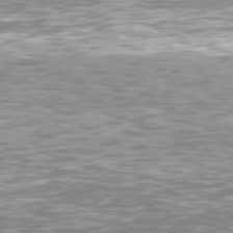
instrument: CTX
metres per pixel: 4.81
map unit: Hpe
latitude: 75.8205
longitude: -139.8205
